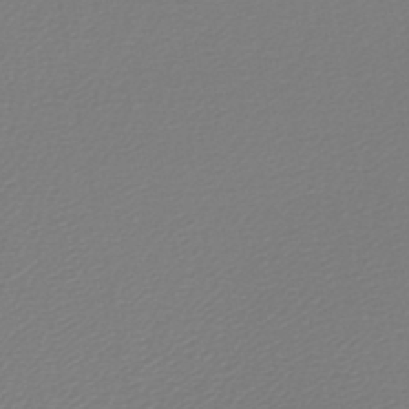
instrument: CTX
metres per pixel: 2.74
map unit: lHb
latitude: -46.5951
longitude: 72.6707
